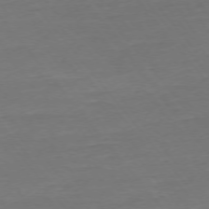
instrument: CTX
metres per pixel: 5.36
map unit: Ap
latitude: -75.2565
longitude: -93.7071
